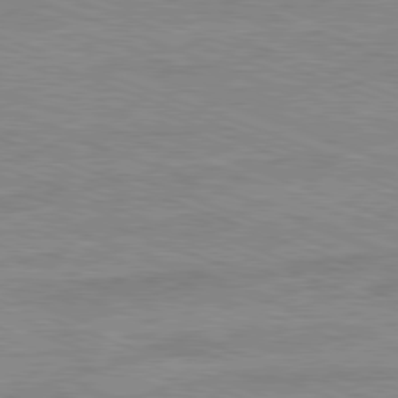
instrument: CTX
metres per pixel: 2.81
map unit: Ap
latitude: -81.3699
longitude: -74.2523
